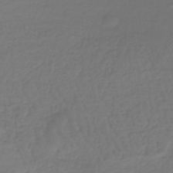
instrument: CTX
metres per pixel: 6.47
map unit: lHb
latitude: -42.7652
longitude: 68.4629
